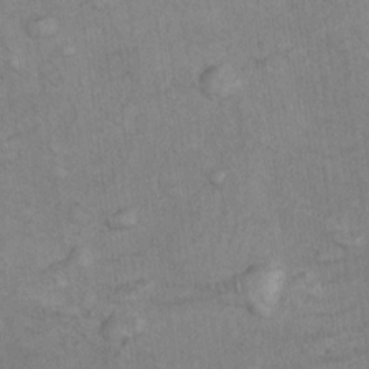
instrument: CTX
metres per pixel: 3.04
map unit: Nhu
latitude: 9.4238
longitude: -23.6883
